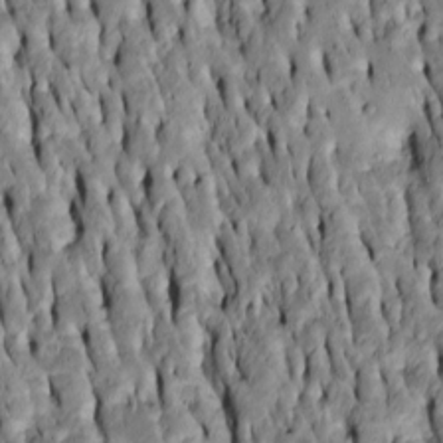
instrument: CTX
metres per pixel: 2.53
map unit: Htu
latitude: -7.5966
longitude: 144.6519
